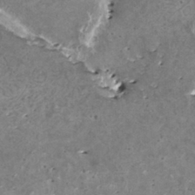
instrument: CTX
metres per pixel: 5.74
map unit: HNhu
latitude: 1.9150
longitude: 6.1606
